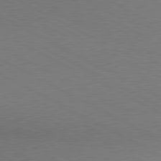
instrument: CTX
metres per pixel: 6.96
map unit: lApd
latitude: 80.6113
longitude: 139.7478
